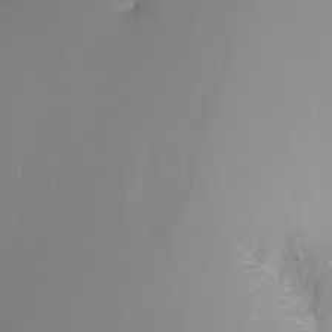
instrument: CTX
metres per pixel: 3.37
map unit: Nhu
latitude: -8.4251
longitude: -81.3671
